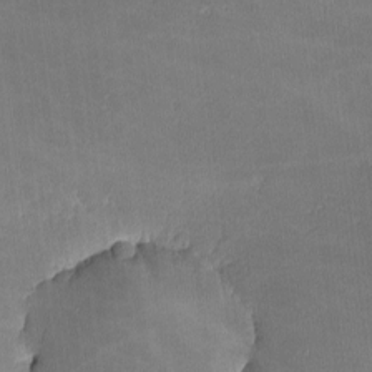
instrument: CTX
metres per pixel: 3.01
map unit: lHvf
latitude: -10.9353
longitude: -104.0255
